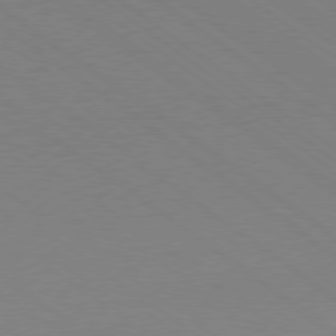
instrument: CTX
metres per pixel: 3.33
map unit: Ap
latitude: -79.4265
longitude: -56.1010
